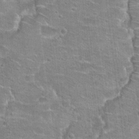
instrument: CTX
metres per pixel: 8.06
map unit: Hto
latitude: 20.9892
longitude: -42.7246
